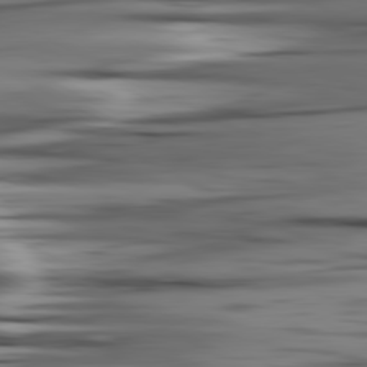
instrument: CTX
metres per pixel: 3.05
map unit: lApd
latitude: 80.9136
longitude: -123.6127
